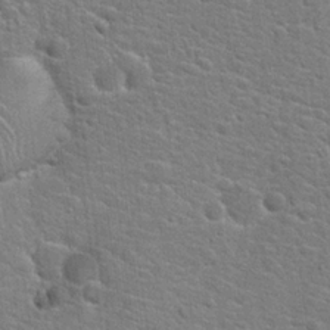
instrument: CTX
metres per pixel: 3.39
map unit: Hto
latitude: 21.8961
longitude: -44.1389
